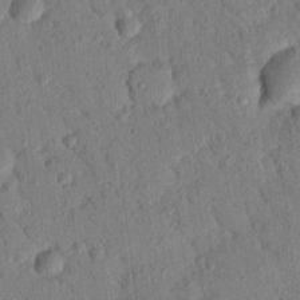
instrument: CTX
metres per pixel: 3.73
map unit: Nhu
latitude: 20.9892
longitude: -78.6302
